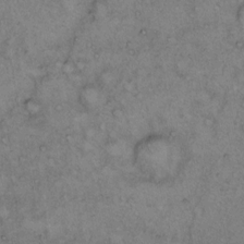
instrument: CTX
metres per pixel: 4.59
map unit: Hto
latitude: 12.3090
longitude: -58.5357
